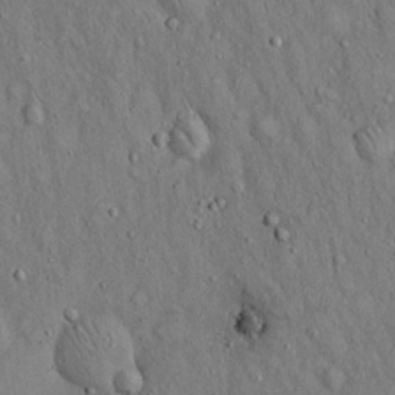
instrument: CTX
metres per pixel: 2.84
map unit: Hto
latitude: 14.7625
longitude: -58.4790
